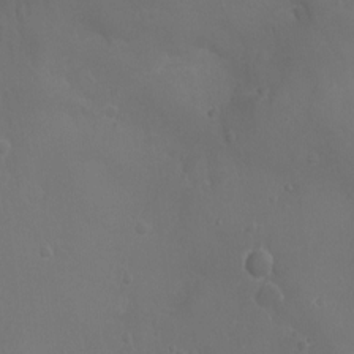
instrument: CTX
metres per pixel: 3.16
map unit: Ht
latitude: -2.3306
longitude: -18.1766
